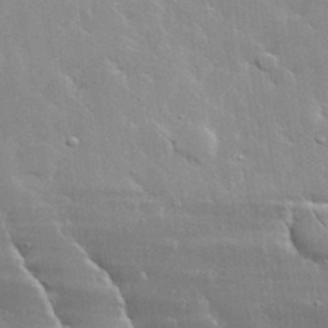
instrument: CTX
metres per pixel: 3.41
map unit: lHvf
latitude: 33.1403
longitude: -92.7057
